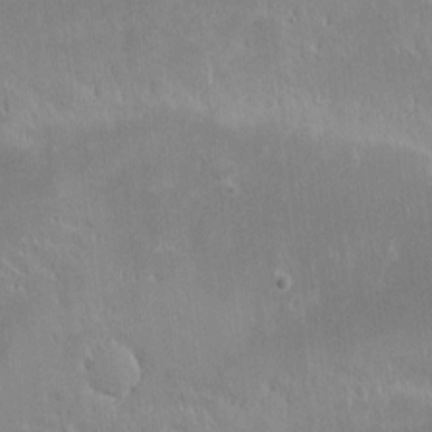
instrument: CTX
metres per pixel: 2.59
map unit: eHh
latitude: -2.2550
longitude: -85.0081
